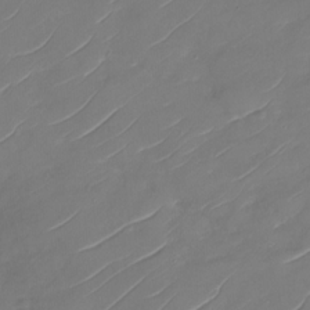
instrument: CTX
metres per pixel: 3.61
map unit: Nhu
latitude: -29.9178
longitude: -72.8947
